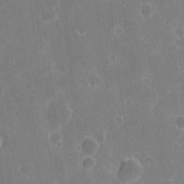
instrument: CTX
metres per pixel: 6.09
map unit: eHh
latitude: 6.0822
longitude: -67.0647
